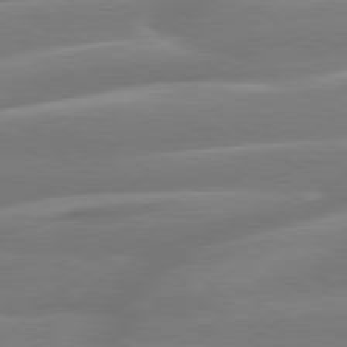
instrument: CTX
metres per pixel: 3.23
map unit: Hpe
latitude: 79.1781
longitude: -127.0270
